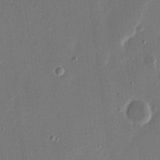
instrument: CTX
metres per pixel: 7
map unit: eHh
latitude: 15.7450
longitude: -70.2711
